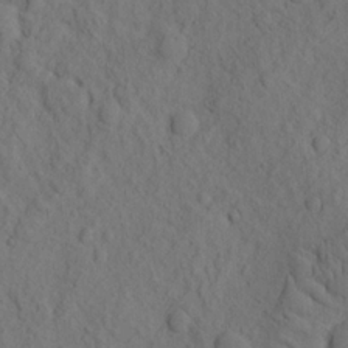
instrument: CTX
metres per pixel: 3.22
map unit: eHh
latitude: -1.9367
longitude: 18.2739
